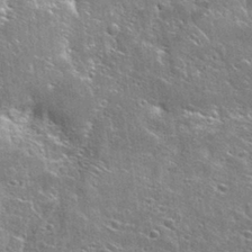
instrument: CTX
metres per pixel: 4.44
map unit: Hto
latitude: 28.1200
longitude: -45.3292
